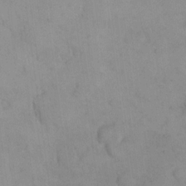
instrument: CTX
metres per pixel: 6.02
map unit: eHh
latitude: 18.1200
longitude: -64.7435
